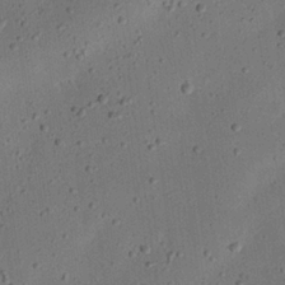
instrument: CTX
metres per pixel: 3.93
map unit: eHh
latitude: 24.1766
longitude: -69.2726
